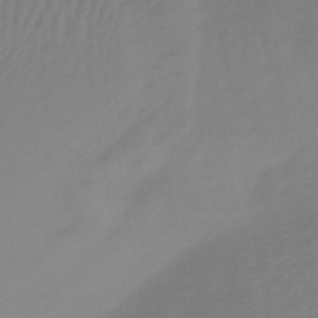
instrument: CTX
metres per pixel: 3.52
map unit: lHb
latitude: -42.2172
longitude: 63.7288
